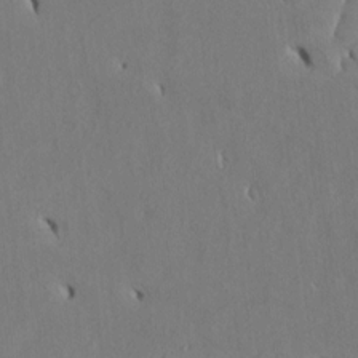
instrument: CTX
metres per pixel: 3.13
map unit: Htu
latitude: 2.7435
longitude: 148.0094
